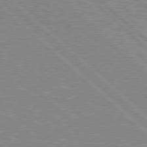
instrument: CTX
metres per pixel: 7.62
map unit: Hpe
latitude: 78.1389
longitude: -127.6316
